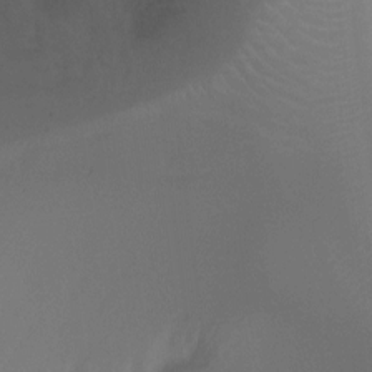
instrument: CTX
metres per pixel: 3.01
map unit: Ht
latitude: -8.1606
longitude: -28.8191
